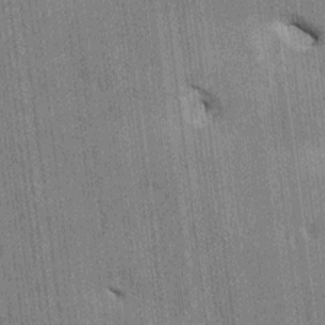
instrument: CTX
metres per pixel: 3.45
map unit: HNhu
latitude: 0.8380
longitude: -5.7639
